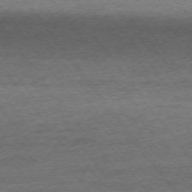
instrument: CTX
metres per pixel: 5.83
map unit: Ap
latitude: -74.2551
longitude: -79.2726
